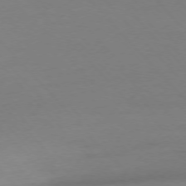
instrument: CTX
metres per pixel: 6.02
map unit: Ap
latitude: -76.7652
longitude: -71.8583
